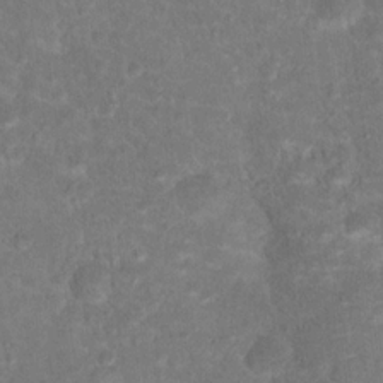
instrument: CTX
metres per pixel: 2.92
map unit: Hto
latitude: 17.4804
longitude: -40.4601
